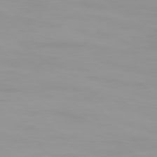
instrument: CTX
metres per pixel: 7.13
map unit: Ap
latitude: -79.1242
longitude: -69.8583
